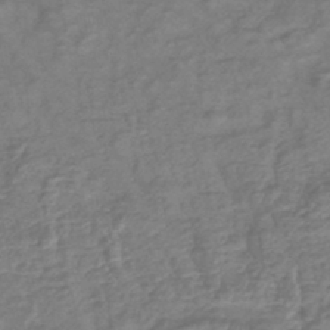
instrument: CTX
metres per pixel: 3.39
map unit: lHb
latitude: -42.4628
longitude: 78.6329
